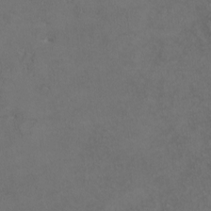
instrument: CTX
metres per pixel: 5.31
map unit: lHvf
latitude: -13.0298
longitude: -99.8016
